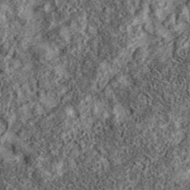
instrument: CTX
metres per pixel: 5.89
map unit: eAb
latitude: 36.7057
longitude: 108.0850
